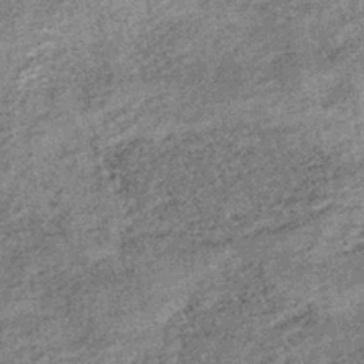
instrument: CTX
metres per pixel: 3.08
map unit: lHb
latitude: -36.6140
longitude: 66.4440
